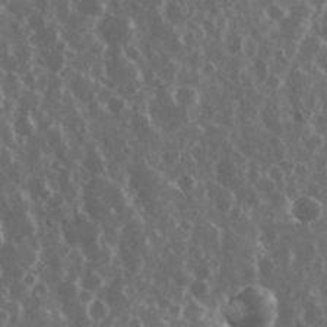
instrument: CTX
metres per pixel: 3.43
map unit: eHh
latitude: 34.3845
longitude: -58.5168
